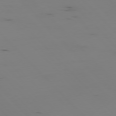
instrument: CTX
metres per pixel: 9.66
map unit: Ap
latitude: -76.8786
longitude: -82.8569
